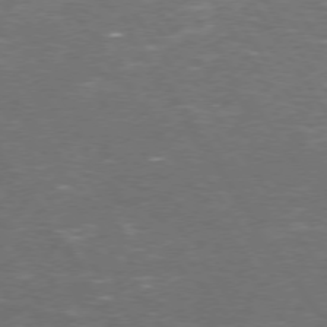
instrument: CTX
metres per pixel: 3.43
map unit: Hpe
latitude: 73.4238
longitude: -125.0080
